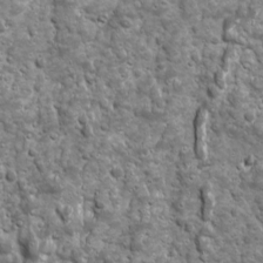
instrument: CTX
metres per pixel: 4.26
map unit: Ave
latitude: 16.5546
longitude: -133.3671
